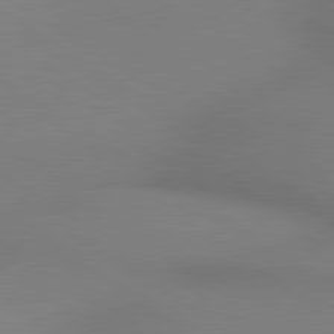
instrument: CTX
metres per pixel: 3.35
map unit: lApd
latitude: 79.6883
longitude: 177.9178
